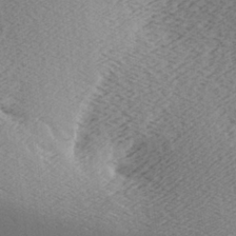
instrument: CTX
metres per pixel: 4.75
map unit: Ave
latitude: -7.0864
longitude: -123.6127
